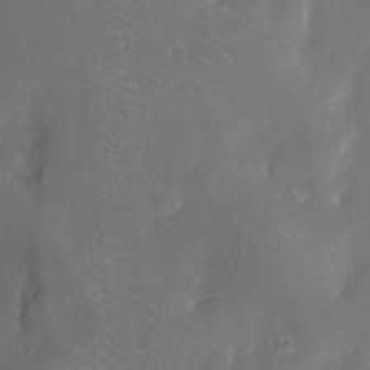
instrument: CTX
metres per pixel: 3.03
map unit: Nhu
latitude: -9.3887
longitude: -42.5735
